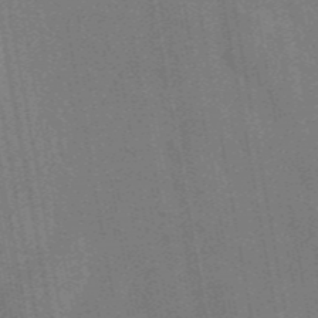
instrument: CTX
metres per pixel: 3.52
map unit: eAb
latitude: 46.2145
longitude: 122.2740
